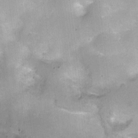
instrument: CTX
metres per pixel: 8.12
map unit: Nhu
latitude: 4.3467
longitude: -16.1011
